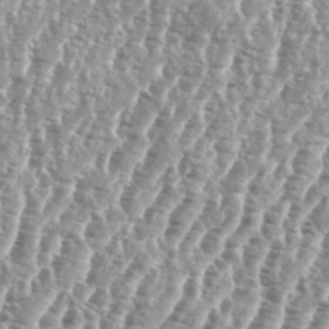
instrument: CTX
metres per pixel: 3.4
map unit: eHh
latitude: 35.1025
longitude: -135.4237
